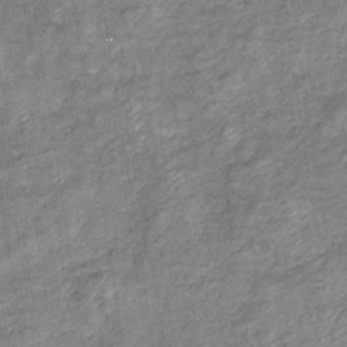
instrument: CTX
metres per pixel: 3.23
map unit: eHb
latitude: -37.8422
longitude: 77.5210
